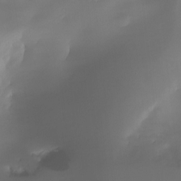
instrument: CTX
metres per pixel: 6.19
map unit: Ht
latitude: -12.4440
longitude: -49.5371
